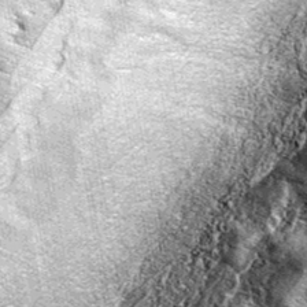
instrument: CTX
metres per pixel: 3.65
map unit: eAb
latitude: 37.5938
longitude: 105.9367
